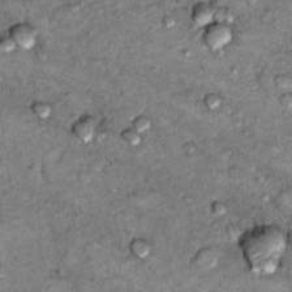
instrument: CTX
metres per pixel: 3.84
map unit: Hto
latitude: 9.8205
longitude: -36.5923
